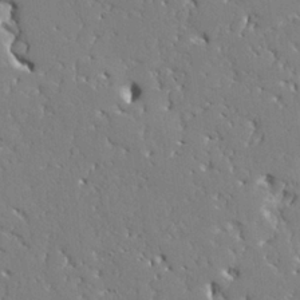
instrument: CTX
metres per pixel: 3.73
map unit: Ave
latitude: 24.1388
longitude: -130.1011
